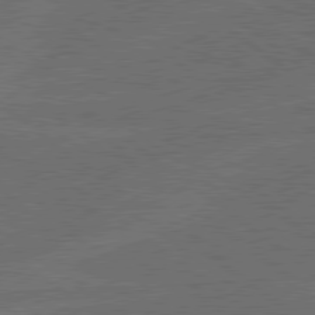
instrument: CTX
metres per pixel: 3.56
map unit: lApd
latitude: 79.3482
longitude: -123.8772
